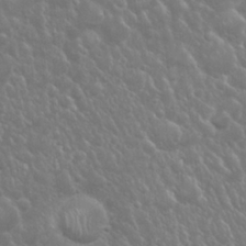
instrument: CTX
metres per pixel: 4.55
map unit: Nhu
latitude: 24.4601
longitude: -59.4804
